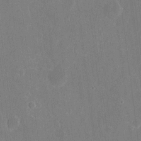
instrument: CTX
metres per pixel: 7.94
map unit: eHh
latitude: 5.3293
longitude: -67.0269
